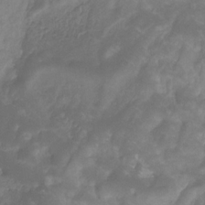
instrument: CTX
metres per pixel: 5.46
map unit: eHb
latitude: -29.8989
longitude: 71.2943
